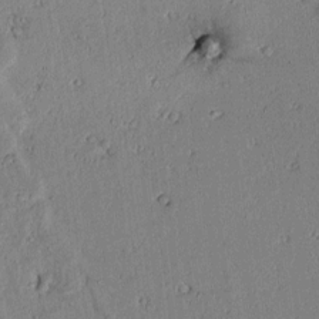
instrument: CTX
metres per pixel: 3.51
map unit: lAvf
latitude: 6.0633
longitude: 169.1620
